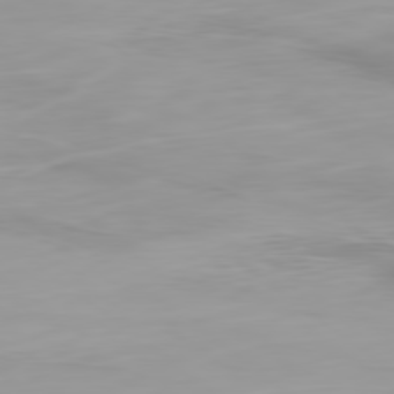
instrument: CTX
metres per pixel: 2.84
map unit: Ap
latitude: -79.8044
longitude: -68.3090
